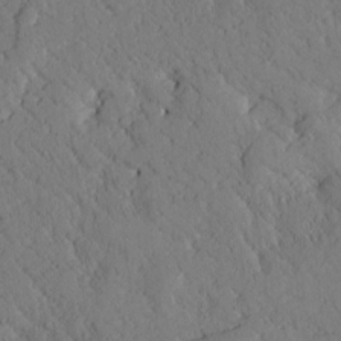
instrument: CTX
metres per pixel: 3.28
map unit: Htu
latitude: 0.4223
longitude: 176.1795
